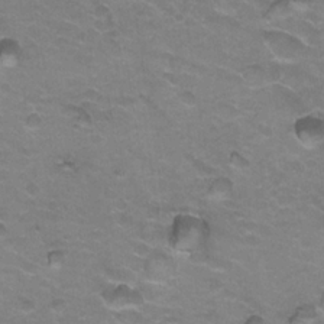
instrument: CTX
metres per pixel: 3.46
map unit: Hto
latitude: 21.7639
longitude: -32.1956
